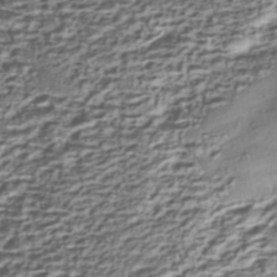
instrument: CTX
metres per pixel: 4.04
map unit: Nhe
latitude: -45.2754
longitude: 151.9178
